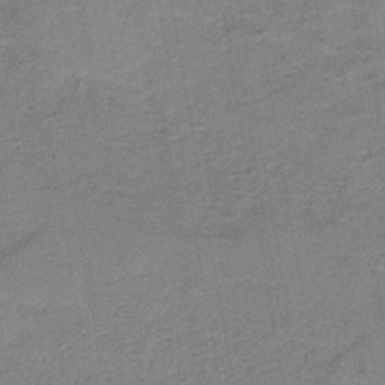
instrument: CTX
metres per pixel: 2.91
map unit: eAb
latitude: -37.8233
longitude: 52.0283
